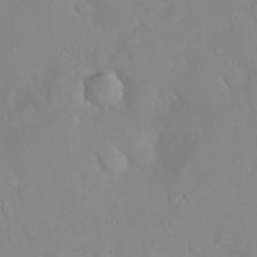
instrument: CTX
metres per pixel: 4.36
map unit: eHh
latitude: 24.3278
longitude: -63.7261
